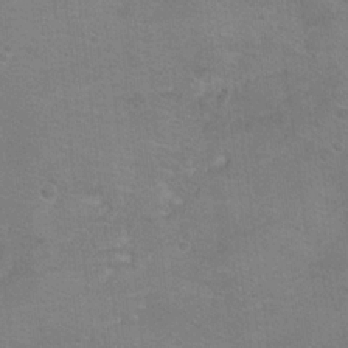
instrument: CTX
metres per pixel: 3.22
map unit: Hto
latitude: 17.4993
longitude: -38.9325
